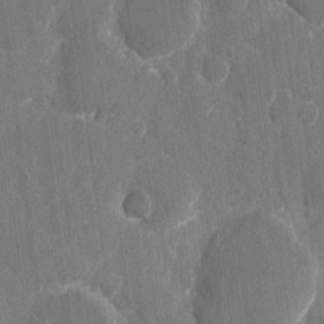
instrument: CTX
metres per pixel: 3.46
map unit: eHh
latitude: 7.8961
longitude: -67.9906
